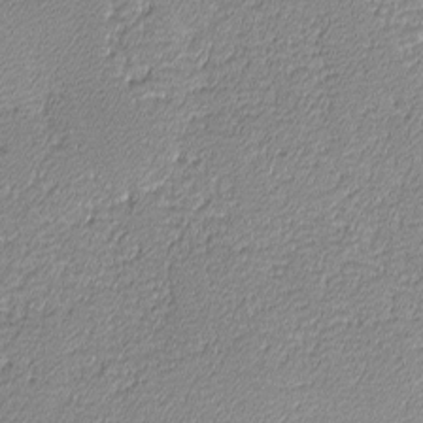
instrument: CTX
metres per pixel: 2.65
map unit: lHvf
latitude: -12.2362
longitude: -103.5560
